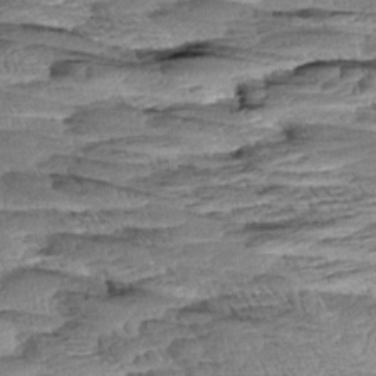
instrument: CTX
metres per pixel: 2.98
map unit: Aa
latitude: 8.4034
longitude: -133.2159
